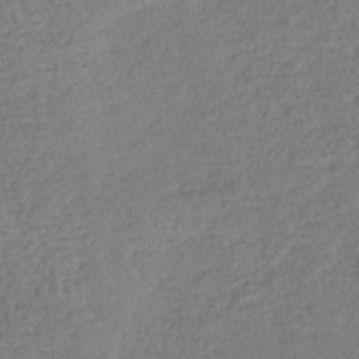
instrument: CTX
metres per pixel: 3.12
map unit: lHb
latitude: -40.8219
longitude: 69.0675
